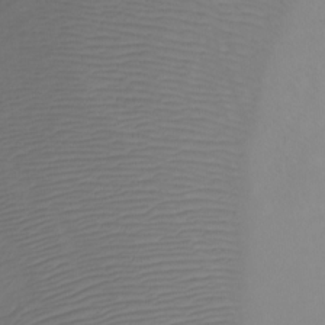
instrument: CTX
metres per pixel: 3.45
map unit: Ht
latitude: -6.6140
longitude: -34.1955
